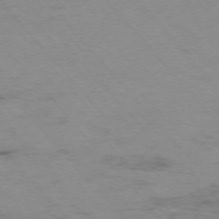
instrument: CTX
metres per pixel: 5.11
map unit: Hpe
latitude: -76.1228
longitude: -19.1025
